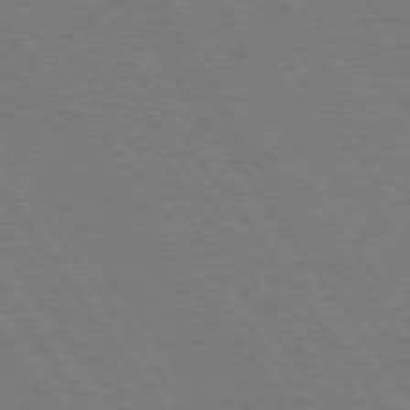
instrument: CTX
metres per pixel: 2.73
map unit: Hpe
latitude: 74.8191
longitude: -137.1592
